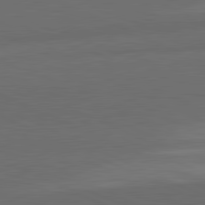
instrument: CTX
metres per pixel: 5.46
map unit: lApd
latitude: 81.9528
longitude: 156.9542
